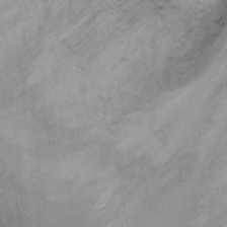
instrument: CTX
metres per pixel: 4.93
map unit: Ht
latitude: 4.9136
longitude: -28.5546
